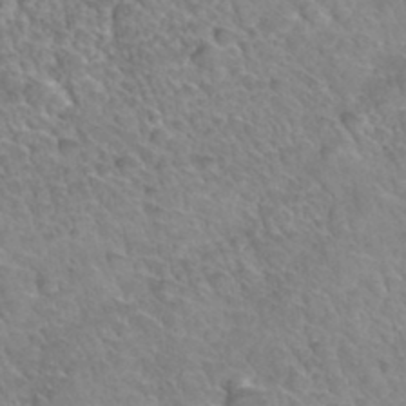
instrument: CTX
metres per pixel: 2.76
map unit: Hto
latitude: 34.6301
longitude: -46.3468
